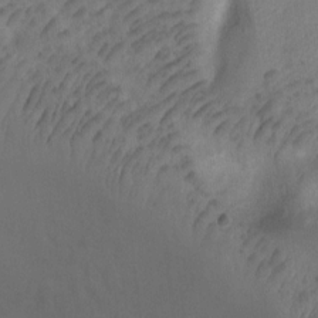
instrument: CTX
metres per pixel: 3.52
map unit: Ht
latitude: 2.0633
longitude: -35.8016
